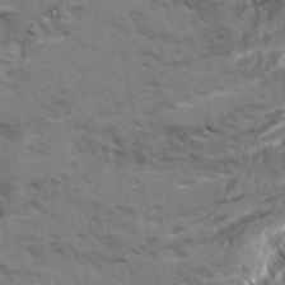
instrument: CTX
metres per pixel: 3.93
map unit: Ave
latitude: 20.9892
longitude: -129.9150
